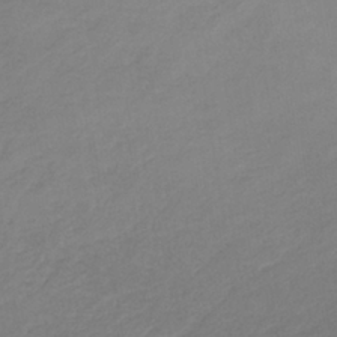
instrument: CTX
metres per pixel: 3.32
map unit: lHb
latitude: -37.0297
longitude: 70.5763
